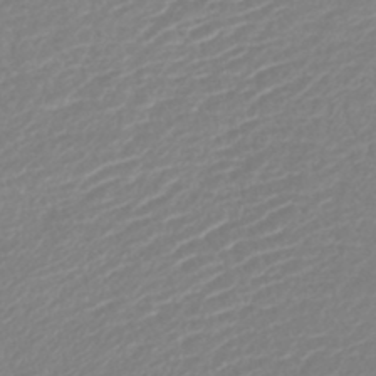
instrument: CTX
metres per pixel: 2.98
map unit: lHb
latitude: -42.2739
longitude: 77.2376
